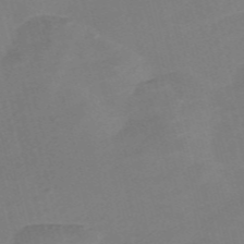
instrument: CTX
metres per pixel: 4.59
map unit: Nve
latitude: -57.8989
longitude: 57.8611
